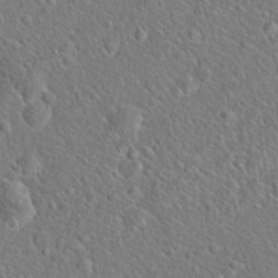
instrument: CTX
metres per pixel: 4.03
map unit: Hto
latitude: 20.1011
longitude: -44.8002
